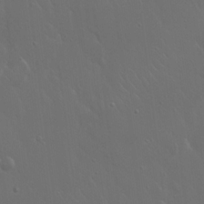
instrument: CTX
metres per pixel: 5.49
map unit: Hto
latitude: 19.1403
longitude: -56.5356
